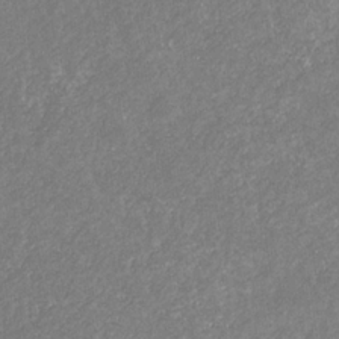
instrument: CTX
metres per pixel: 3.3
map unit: eHb
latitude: -31.3320
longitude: 70.1606
